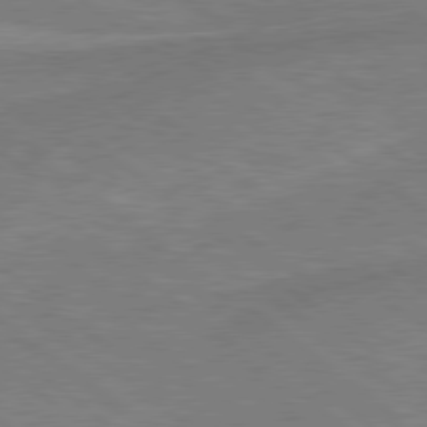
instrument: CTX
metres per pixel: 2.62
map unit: lApd
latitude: 78.8380
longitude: 179.2943
